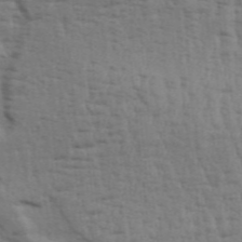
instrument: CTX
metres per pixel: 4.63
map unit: Aa
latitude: 32.7057
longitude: -135.8205
